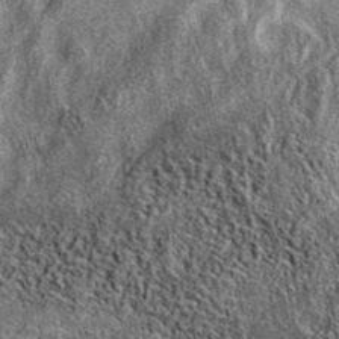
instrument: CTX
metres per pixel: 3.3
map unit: eAb
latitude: 38.4223
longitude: 108.3495
